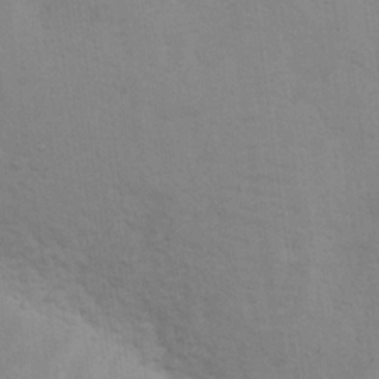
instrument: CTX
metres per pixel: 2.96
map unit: Nhu
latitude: 10.7624
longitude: -25.8016
